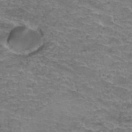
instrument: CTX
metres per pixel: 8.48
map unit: Hto
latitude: 37.4427
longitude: -41.8772
